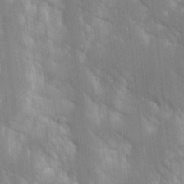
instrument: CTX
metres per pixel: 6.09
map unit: Aa
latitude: 17.2537
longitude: -149.4049
